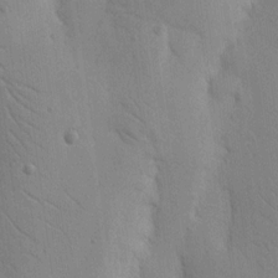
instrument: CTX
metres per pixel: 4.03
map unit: Nhu
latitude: 16.7057
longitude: -78.2334
